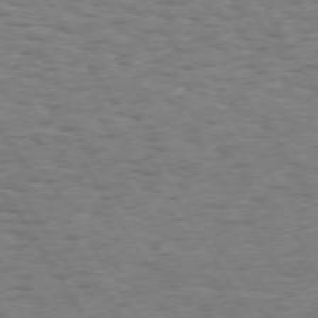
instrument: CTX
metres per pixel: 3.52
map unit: Hpe
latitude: 73.3293
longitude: -140.0255
